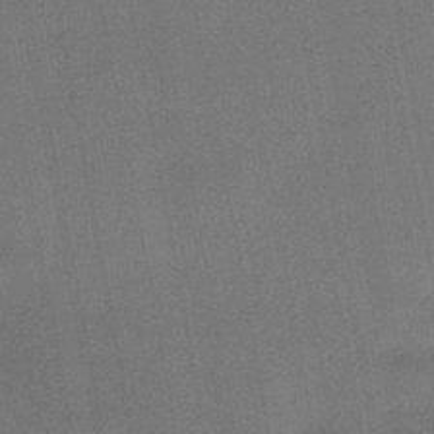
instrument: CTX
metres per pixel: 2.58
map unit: HNb
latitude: -47.4643
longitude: -39.1403
